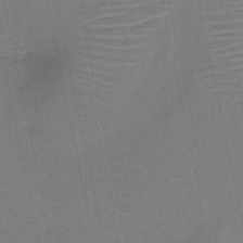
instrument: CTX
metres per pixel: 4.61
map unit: HNb
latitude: -46.4251
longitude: -41.7827
